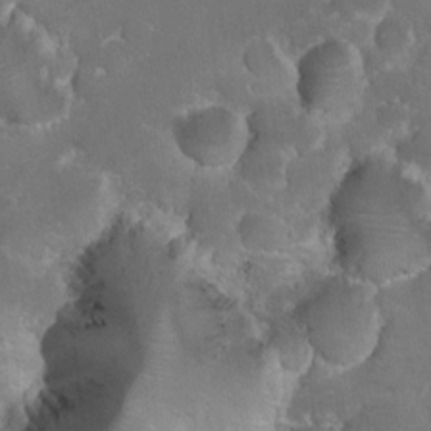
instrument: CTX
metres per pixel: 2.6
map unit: Nhu
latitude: 17.2726
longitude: -32.7624
